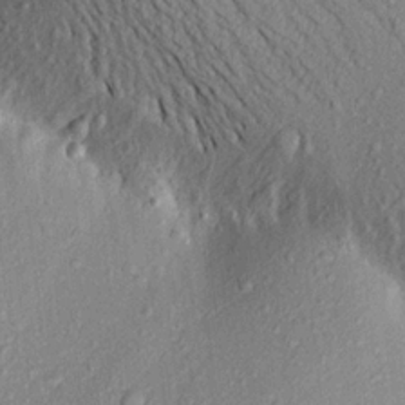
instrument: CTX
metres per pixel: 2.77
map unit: Aa
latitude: 18.5734
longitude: -147.4616
